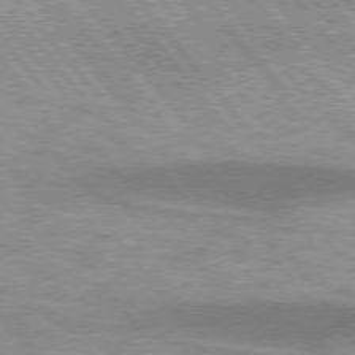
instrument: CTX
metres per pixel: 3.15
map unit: lApd
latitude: 75.1025
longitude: -49.3293
